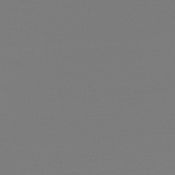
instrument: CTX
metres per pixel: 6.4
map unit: HNb
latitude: -49.8801
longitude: -42.9703
